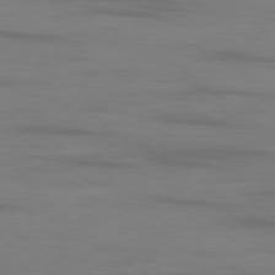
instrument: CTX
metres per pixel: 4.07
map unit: Ap
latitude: -80.2551
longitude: -93.1781
